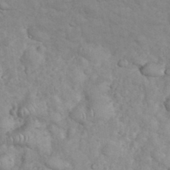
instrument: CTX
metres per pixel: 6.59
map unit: eHh
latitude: 35.7071
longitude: -62.6302
